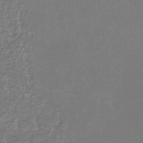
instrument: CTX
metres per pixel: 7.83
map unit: lHb
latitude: -42.1605
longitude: 65.0298
